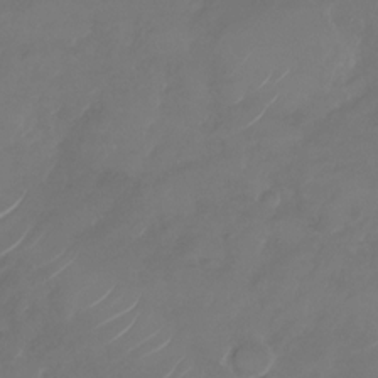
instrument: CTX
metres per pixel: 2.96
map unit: Nhu
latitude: -28.6330
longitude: -71.6505
